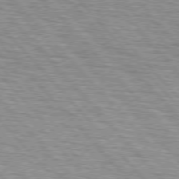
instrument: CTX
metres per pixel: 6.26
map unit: lApd
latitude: 75.8583
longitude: -83.1025
